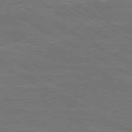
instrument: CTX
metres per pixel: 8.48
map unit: Ap
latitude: -80.2929
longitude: -103.7260
